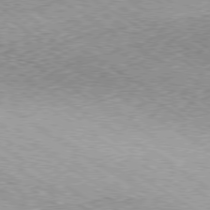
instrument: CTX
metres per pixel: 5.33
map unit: Ap
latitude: -80.0283
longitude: -51.4237
